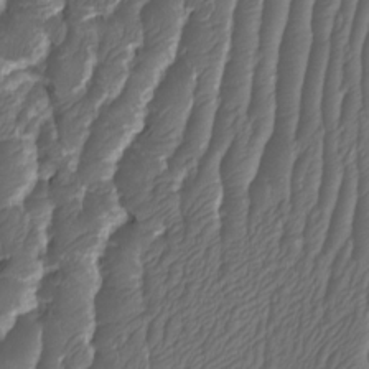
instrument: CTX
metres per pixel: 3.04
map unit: HNhu
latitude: -1.2187
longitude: 14.2173
